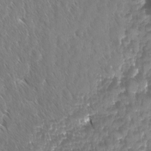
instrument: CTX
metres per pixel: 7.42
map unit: Ave
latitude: -10.8597
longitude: -119.3104
